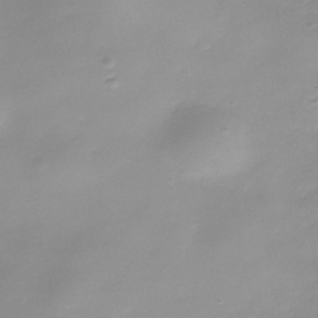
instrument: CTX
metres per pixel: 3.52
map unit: Nhe
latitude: -37.3698
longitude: -88.0444
